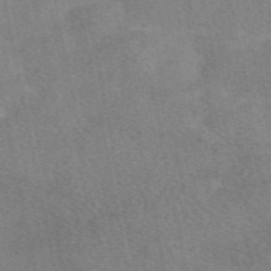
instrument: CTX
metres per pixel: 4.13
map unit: eAb
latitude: 49.0458
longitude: 121.2187
